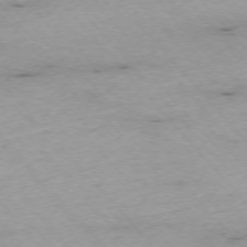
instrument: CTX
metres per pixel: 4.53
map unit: Ap
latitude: -75.7478
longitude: -87.8583
